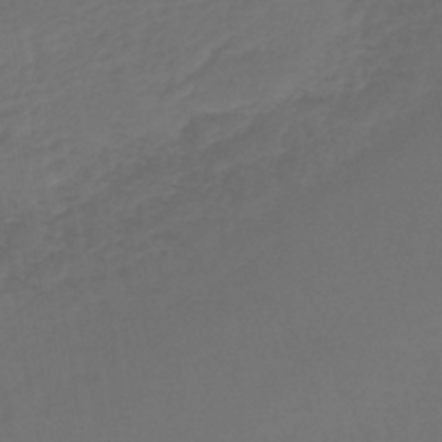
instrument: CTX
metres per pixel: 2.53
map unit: lHb
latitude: -43.9556
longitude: 59.5966
